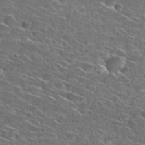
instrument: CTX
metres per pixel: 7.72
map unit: Hto
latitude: 27.5560
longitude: -46.8002
